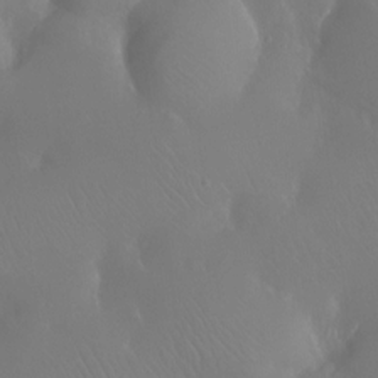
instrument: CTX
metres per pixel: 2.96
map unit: Ht
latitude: -11.7478
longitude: -43.7639
